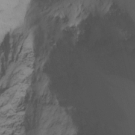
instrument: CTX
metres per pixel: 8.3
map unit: Nhu
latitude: -6.7841
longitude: -66.7246
